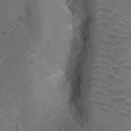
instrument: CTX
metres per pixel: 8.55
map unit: Hto
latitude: 20.0444
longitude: -49.8205
